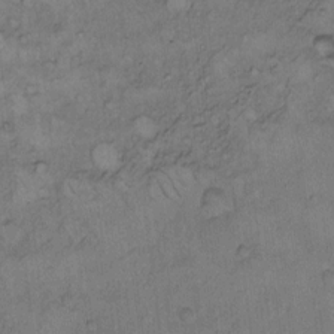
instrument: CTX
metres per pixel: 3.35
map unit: Hto
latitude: 8.4979
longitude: -59.8394
